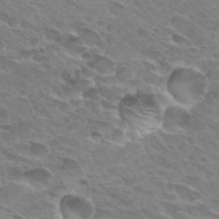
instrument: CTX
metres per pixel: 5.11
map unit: Hto
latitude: 29.5371
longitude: -42.4223
